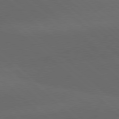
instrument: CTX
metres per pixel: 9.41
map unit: lApd
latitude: 78.0444
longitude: -56.0633
